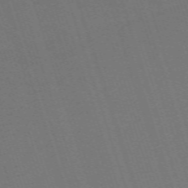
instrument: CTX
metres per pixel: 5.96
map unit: eHh
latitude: -64.3495
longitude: 51.1431
